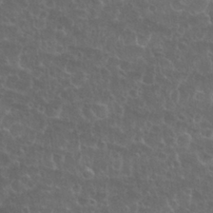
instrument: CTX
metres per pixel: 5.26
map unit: Nhu
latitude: 26.5357
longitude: -51.3292
